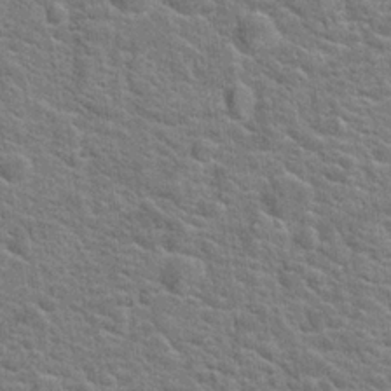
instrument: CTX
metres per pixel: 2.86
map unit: Hto
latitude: 20.9325
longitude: -44.4601
